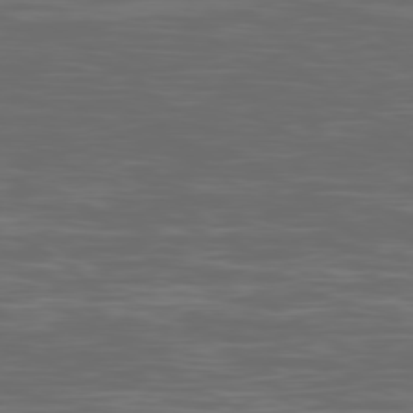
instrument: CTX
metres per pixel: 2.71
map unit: Ap
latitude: -79.3509
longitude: -103.7260
